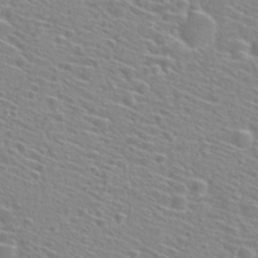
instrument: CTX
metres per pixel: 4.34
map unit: Hto
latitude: 28.6490
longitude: -46.8758
